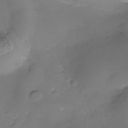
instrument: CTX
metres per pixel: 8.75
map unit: Nhe
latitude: -38.6708
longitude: -116.9514
